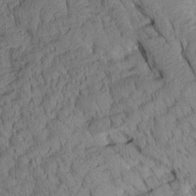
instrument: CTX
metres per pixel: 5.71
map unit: Aa
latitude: 8.4412
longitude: -127.9528
